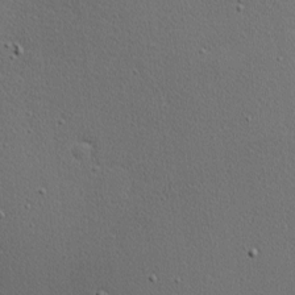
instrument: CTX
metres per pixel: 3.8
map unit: Nhu
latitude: 1.0458
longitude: -77.6882
